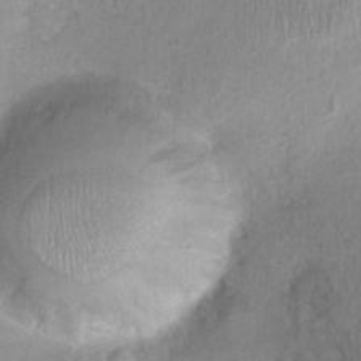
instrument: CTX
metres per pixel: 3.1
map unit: Ht
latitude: -0.9731
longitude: -15.3860
